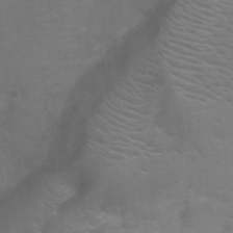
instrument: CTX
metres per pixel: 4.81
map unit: Ht
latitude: -6.4440
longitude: -21.7450
